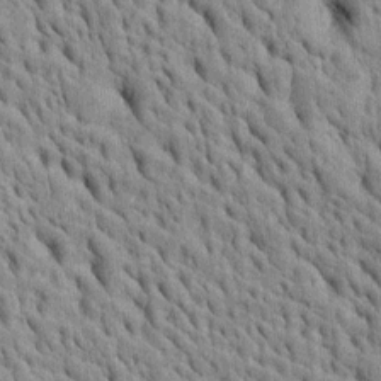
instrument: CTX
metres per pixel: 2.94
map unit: Htu
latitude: -4.3684
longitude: 152.5384
